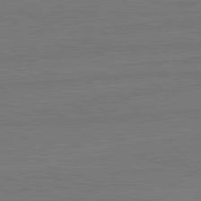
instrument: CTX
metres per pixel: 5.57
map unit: lApd
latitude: 82.1011
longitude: -178.4601
